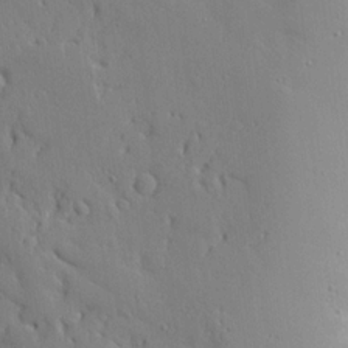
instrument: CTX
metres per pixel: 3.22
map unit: Aa
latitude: 15.5749
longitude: -141.0458
